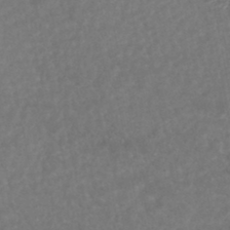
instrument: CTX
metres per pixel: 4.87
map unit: HNhu
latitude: -45.4265
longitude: 97.8423
